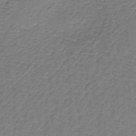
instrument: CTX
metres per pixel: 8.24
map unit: lHb
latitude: -38.9731
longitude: 60.7463
